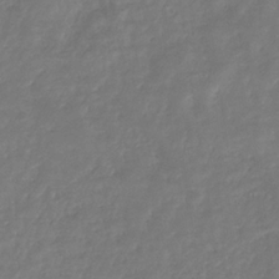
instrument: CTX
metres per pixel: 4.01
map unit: eHb
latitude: -31.1053
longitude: 73.2187
